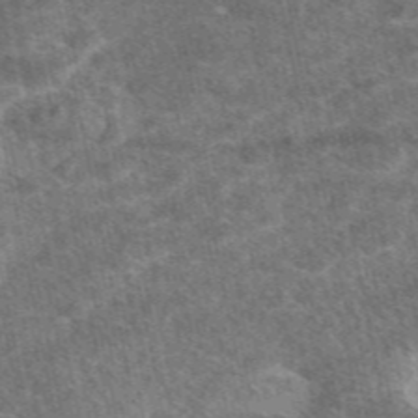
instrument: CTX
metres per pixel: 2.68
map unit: eAb
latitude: 47.5560
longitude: 117.9556
